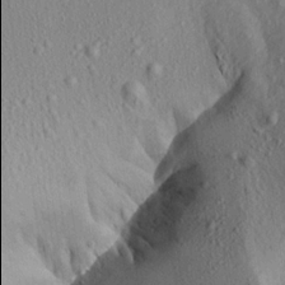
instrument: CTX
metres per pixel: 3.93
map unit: Aa
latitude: 16.5924
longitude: -145.9906
